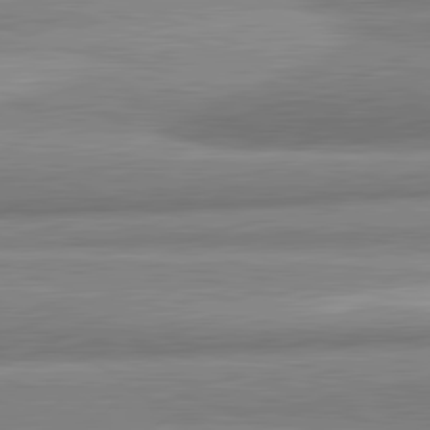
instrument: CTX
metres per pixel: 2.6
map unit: lApd
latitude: 82.0444
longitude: 179.4832
